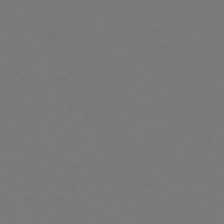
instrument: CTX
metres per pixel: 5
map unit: Ap
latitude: -74.2362
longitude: -68.9325
